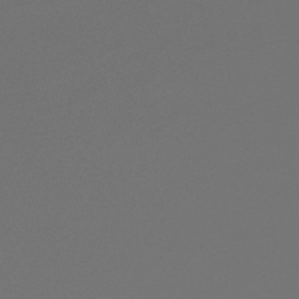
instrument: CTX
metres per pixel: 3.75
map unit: lHb
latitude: -47.2376
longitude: 59.5588
